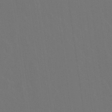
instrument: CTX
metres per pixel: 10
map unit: Nhu
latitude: 24.2711
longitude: -63.1592
